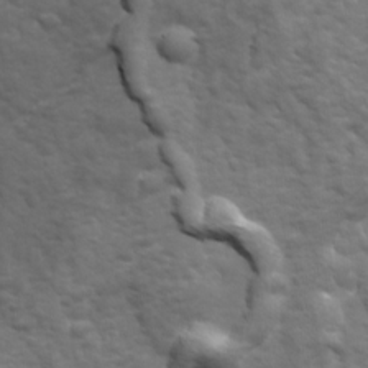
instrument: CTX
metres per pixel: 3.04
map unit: Ave
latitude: 18.9702
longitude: -132.9892
